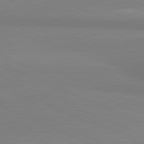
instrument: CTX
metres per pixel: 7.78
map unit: lApd
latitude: 81.6505
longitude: 177.5777
